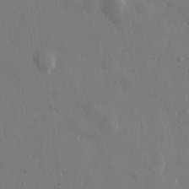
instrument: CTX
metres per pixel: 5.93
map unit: lHvf
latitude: 22.5546
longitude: 144.9920
